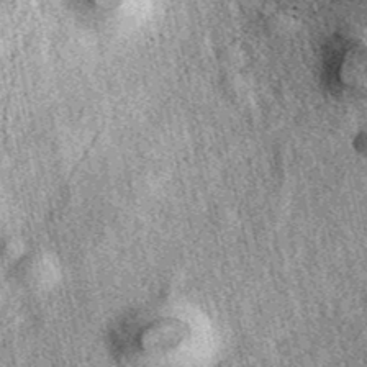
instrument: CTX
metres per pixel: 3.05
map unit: eAb
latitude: 39.2726
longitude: 109.3132
